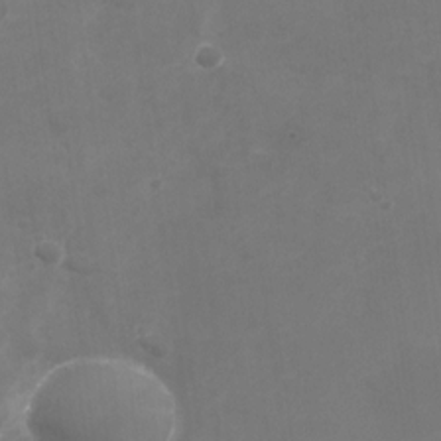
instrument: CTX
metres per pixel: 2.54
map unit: Nhu
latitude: -28.5196
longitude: -66.5356
